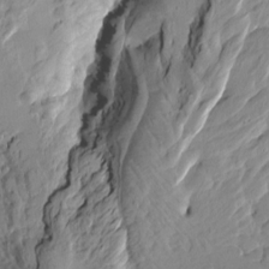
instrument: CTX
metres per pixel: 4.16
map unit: Htu
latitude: -3.2375
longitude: -175.8772
